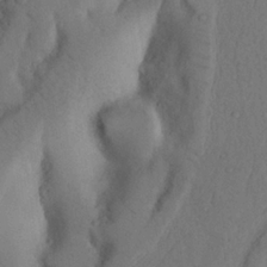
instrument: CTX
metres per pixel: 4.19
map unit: Nhu
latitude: 19.9150
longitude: -75.9528
